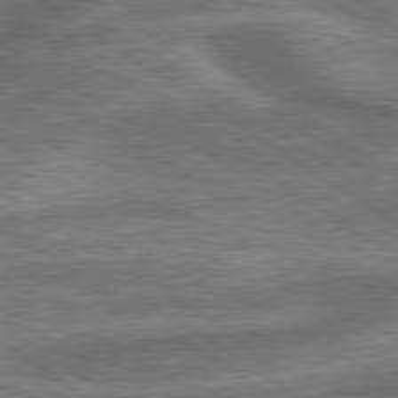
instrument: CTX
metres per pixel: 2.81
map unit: lApd
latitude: 79.8017
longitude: -171.8583
